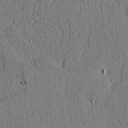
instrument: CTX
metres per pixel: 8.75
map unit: lAvf
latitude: 4.8191
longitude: 169.5588
